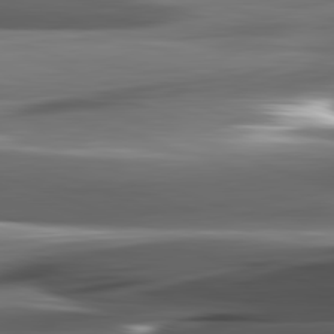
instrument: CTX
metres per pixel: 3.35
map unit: lApd
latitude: 82.1011
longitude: -144.1389
